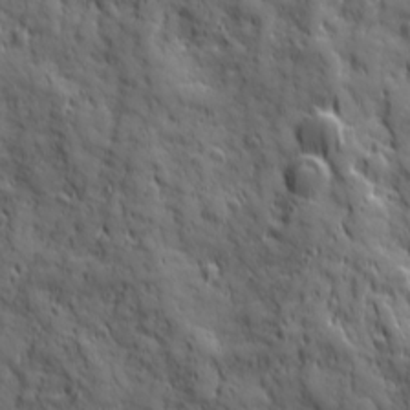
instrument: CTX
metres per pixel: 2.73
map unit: Ave
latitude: 19.4804
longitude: -133.1214
